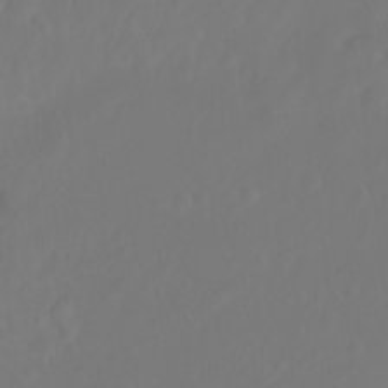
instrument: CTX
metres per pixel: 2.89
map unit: Ht
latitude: -2.9541
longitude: -60.9702
